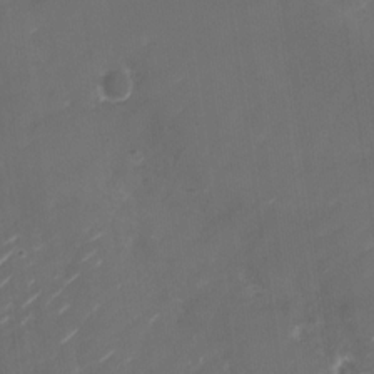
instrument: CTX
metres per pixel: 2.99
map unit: Nhu
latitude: -28.6330
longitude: -74.2712
